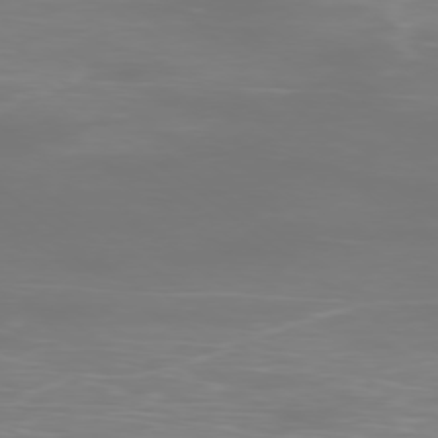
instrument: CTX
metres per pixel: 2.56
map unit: Ap
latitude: -78.6707
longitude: -94.3090
